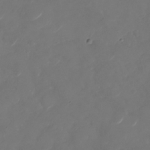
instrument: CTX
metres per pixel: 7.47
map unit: Nhu
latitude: -29.0109
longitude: -71.0269
